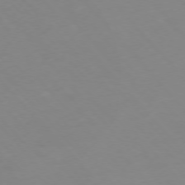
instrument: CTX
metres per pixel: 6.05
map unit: Hpe
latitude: -76.6707
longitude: -19.3103
